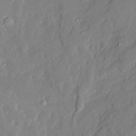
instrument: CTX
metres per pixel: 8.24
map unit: Ave
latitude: 21.6127
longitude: -129.3859
